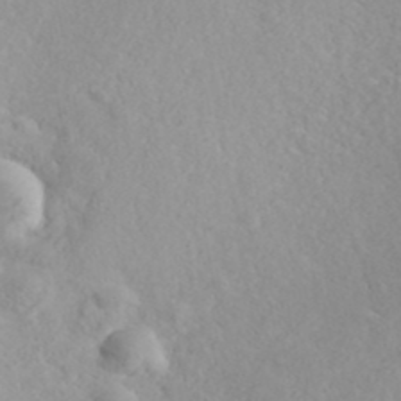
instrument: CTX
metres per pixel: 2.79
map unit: ANa
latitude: 40.0444
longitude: 23.9367
